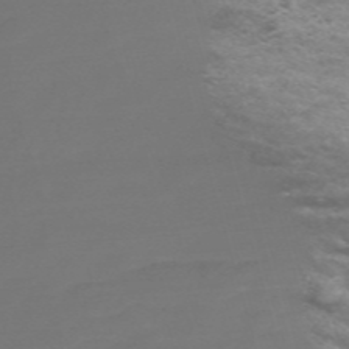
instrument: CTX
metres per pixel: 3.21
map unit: Nve
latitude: -58.6707
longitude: 56.8786
